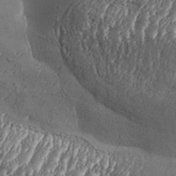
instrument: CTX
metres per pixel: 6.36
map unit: Aa
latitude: 33.5560
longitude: -135.0269
